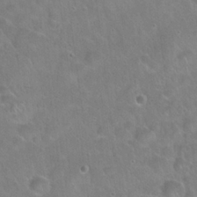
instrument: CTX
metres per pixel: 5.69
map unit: Hto
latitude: 21.9150
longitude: -51.6693
